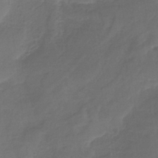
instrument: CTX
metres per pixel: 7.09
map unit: HNb
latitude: -35.9367
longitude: 58.1227
